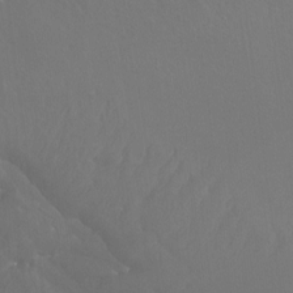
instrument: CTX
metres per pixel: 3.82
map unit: Ht
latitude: -15.5966
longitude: -44.1578
